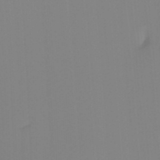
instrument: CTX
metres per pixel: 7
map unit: Hto
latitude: -8.5196
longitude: -49.1025
